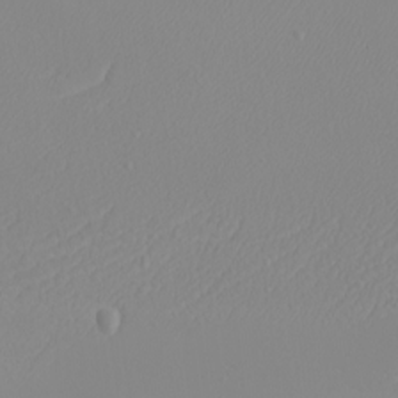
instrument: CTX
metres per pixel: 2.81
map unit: eHh
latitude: -5.7288
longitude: -85.5938
